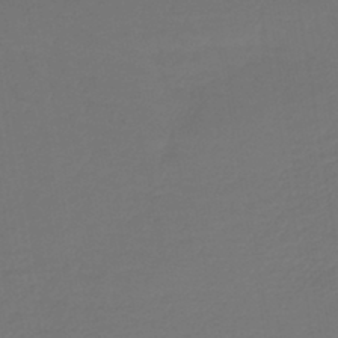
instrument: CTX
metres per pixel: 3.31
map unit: lHb
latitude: -43.1620
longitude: 65.7667
